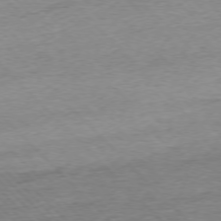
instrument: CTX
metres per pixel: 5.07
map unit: Ap
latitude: -76.7085
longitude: -97.5560
